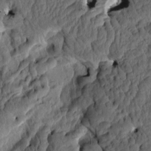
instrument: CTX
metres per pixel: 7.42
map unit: eHh
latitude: -0.7086
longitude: 15.8045
